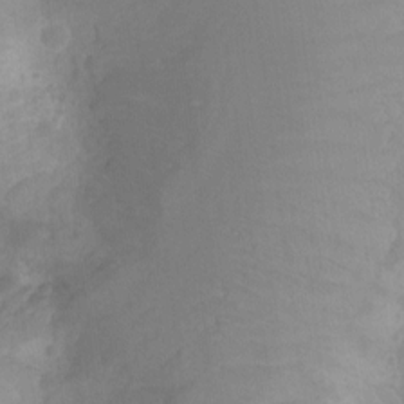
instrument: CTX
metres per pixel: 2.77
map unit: Nhu
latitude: -14.8030
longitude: -25.7638
